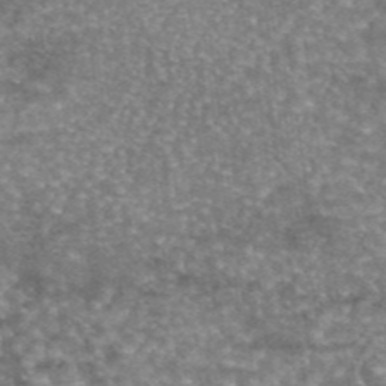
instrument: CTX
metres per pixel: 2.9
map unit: eAb
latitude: 45.2159
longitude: 105.5399
